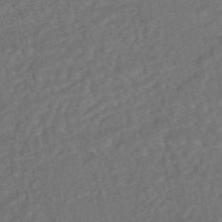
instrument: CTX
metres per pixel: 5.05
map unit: HNhu
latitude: -45.9367
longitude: 105.2187
